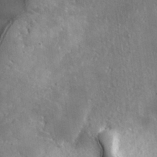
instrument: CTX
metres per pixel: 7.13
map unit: lHvf
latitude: 31.1026
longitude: -92.2711
